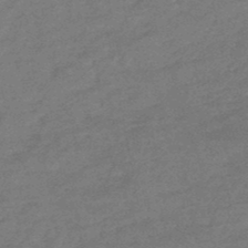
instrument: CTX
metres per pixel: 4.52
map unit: HNhu
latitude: -47.6910
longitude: 89.7666
